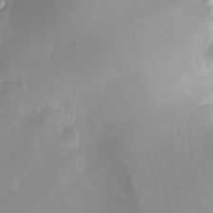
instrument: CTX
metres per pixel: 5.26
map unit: Nhu
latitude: -25.2943
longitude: -71.7072
